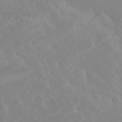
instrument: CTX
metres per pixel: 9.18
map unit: eHh
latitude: -2.1038
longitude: 20.2361
